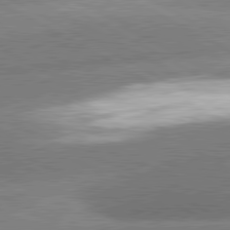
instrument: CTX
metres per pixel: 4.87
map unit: lApd
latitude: 80.9892
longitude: -162.9892
